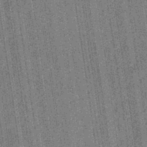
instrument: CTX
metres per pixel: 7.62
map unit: eHb
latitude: -40.6140
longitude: 82.3306
